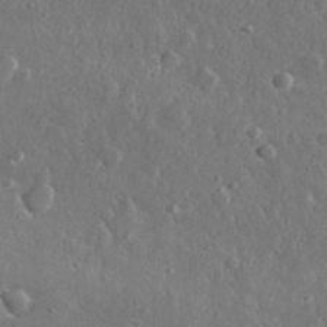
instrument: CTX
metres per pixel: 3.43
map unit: lHvf
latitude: 31.8773
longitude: -88.9892
